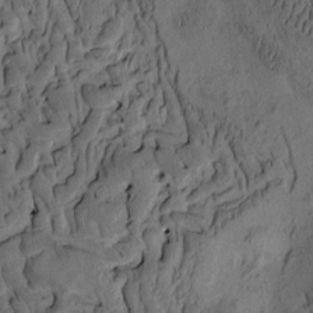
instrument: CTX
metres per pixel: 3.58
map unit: eHh
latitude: -1.4266
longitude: 17.1054
